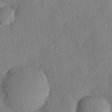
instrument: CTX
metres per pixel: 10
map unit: eHh
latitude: 27.6694
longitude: -82.2900
